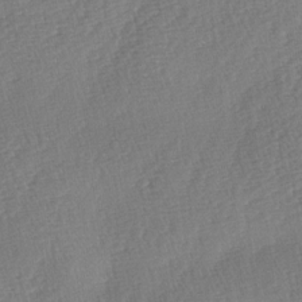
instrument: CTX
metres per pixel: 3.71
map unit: lAa
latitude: -3.2942
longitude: -128.8758
